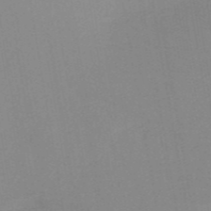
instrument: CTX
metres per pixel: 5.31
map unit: HNb
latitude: -54.3306
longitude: -48.4601
